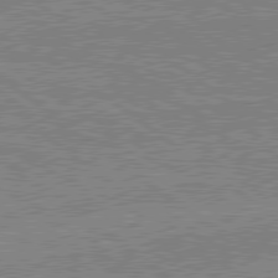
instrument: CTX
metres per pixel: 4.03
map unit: lApd
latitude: 79.4616
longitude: 167.4265
